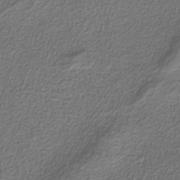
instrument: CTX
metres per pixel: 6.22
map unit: eAb
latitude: -38.5574
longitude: 52.8597
